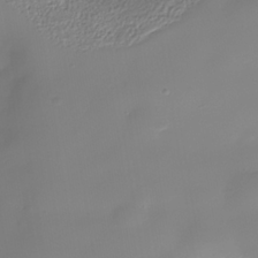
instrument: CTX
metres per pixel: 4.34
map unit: Nhe
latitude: -37.9745
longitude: -120.0444
